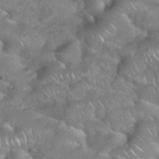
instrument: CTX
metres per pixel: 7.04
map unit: eHh
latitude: 39.2726
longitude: -58.4790
